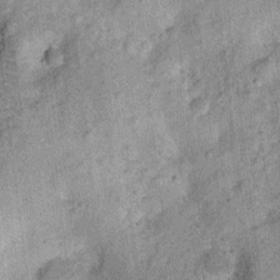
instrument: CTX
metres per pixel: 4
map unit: Ht
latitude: 10.1389
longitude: -38.5546
